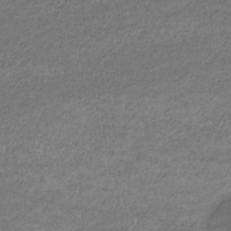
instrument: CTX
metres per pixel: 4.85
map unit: eHb
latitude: -32.4818
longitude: 68.5006
